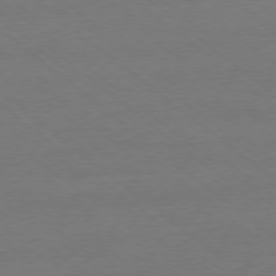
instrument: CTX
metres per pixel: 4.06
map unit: Ap
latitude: -78.2172
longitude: -96.1011
